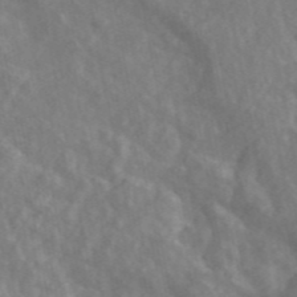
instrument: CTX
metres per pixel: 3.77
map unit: ANa
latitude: 46.4979
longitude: 27.2187
